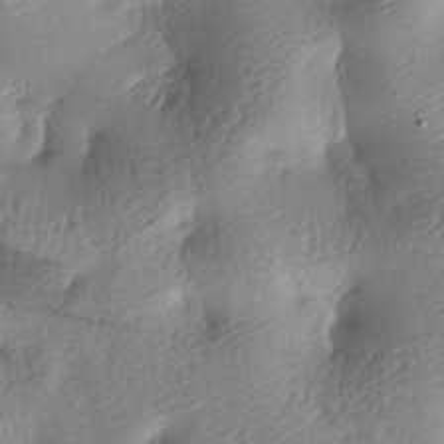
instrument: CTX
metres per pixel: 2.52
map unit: lAa
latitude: -8.5196
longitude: -127.7450
